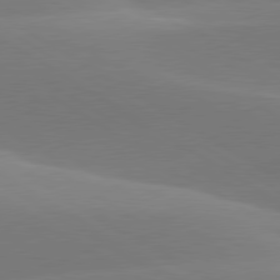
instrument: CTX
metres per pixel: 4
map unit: lApd
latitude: 79.9150
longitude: -95.7450
